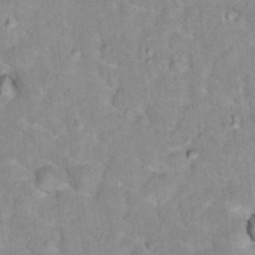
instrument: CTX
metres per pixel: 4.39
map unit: Hto
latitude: 17.0458
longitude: -35.8016
